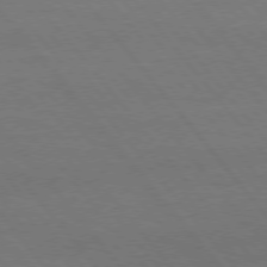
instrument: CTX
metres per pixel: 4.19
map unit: Hpe
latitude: 75.7639
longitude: -137.3860
